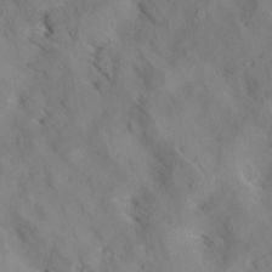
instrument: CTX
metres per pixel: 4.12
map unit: Aa
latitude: 9.4993
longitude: -140.4978
